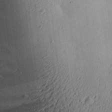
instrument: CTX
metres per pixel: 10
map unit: Aa
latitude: 26.6113
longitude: -134.8002
